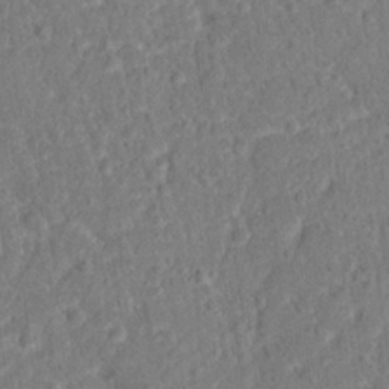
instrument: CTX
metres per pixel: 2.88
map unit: Hto
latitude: 14.1578
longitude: -38.8380
